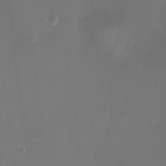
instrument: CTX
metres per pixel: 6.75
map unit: Ht
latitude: 1.4237
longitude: -21.6883
